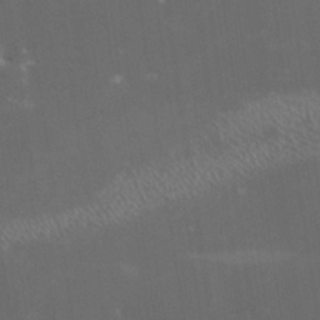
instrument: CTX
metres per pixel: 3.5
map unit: HNhu
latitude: 4.4034
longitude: 13.6155
